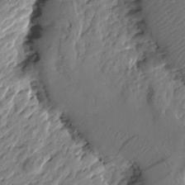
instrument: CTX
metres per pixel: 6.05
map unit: Htu
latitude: -1.2187
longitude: -178.5924
